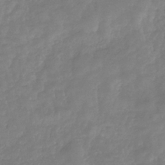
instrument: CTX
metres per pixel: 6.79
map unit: eHb
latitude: -31.0675
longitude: 73.1998
